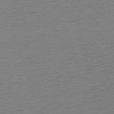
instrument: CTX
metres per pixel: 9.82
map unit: Ap
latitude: -78.2172
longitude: -95.5749
